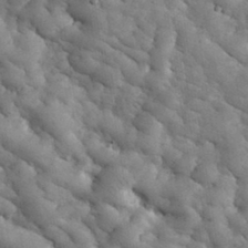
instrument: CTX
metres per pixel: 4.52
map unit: eHh
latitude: 33.8961
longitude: -67.4615
